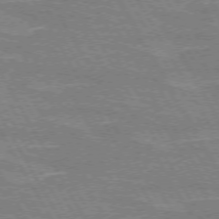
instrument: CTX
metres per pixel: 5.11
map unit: lApd
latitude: 72.4223
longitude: -55.4993
